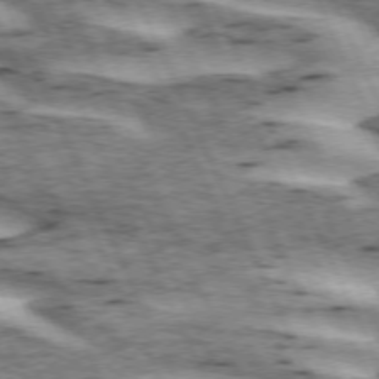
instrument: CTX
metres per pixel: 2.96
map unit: lApd
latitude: 72.6680
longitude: -54.4412
